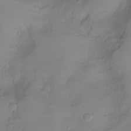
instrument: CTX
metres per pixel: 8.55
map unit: Nhu
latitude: -8.1039
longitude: -72.7624
